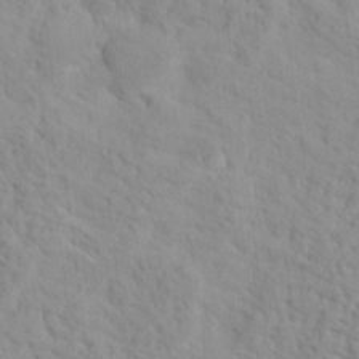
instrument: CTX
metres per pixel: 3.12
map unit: Hto
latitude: 16.1956
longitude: -36.3090
